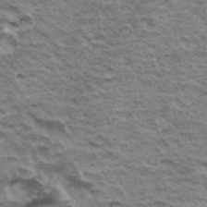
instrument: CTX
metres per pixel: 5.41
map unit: Hto
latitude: 35.3670
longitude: -43.0459
